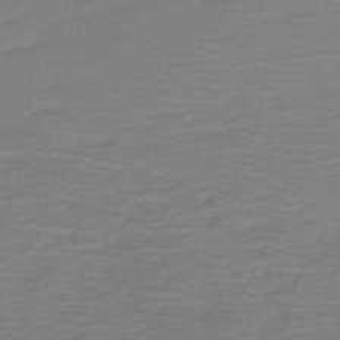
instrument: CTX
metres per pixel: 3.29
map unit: HNb
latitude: -42.9163
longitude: 52.2361
